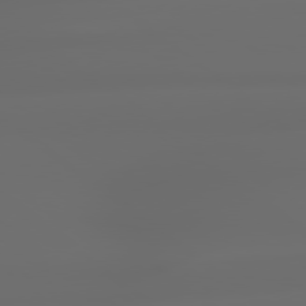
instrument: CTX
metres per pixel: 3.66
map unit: lApd
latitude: 79.0837
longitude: -135.7827
